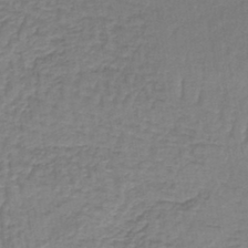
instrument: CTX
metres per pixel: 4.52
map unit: lHb
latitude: -41.9367
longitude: 59.9556
